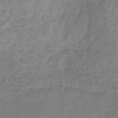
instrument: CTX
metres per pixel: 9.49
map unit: lHb
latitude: -30.6329
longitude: 66.1606
